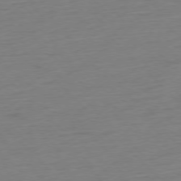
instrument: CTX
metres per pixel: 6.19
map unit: Hpe
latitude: -77.5021
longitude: -14.0255
